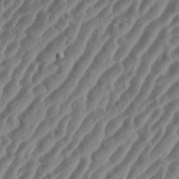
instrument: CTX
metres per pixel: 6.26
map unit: eHh
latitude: 36.1767
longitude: -135.4993
